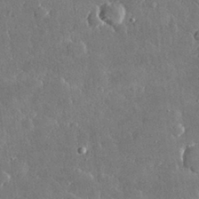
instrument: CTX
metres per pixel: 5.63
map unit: lHvf
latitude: 31.2726
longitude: -93.6127
